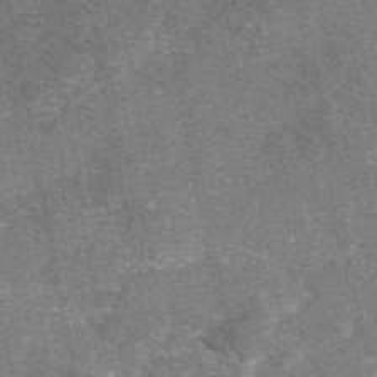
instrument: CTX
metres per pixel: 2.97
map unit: eAb
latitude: 47.8584
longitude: 106.8030
